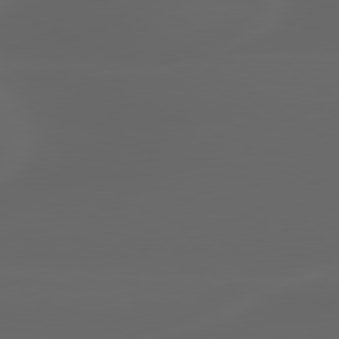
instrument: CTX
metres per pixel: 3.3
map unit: lApd
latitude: 80.2522
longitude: -117.2915
